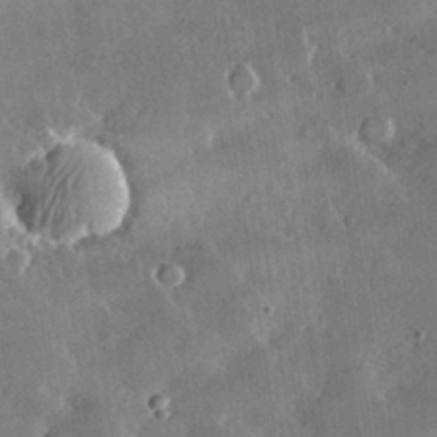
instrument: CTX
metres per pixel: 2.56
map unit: lHvf
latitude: 32.1767
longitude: -91.9150
